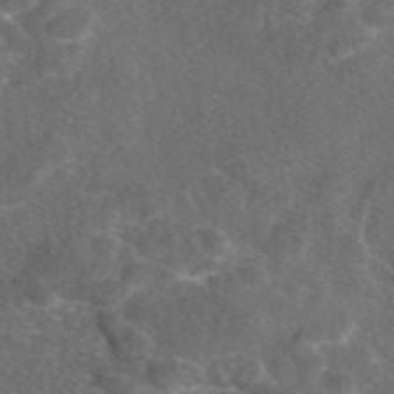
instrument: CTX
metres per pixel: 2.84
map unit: eAb
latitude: 47.7072
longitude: 112.0472
